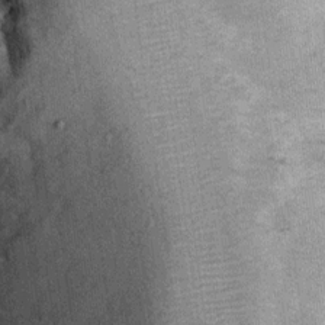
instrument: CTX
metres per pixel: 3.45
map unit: Ht
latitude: 11.6505
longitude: -39.5371
